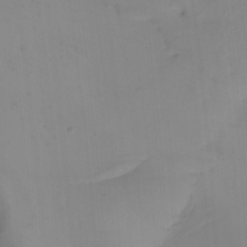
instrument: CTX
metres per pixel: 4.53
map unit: Nhu
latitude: -4.6896
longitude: -84.7435
